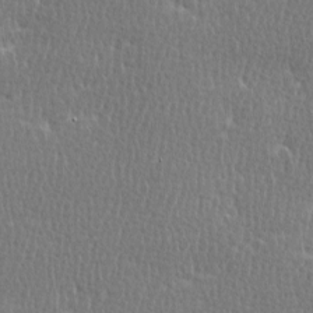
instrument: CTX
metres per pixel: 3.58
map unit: Ave
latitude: -0.4251
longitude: -114.7246
